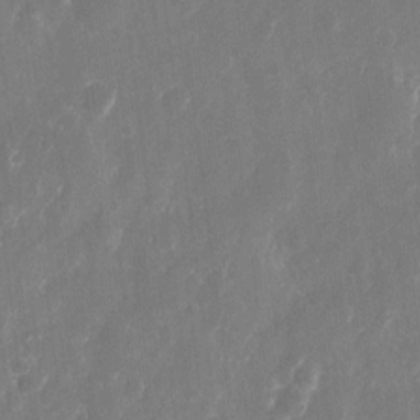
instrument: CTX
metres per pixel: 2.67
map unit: eHh
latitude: 10.3090
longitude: -71.4426
